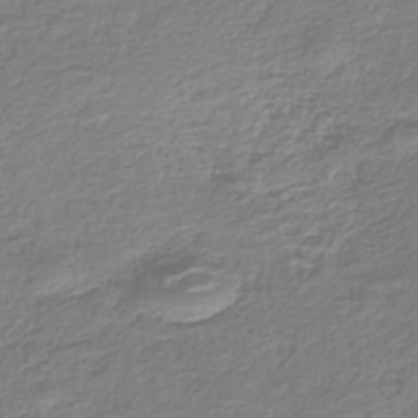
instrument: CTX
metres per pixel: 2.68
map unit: Nhe
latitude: -46.7085
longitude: -171.5749
